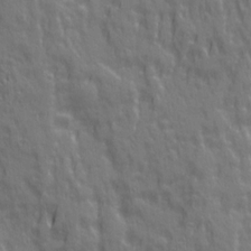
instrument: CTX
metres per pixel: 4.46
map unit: Ave
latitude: 20.4979
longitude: -134.4979
